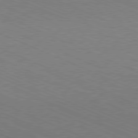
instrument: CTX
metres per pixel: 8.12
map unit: Hpe
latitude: -81.5588
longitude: 16.3496
